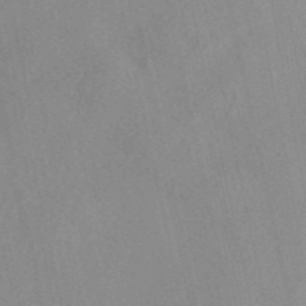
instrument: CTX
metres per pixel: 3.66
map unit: eAb
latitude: 46.9892
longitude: 113.0864
